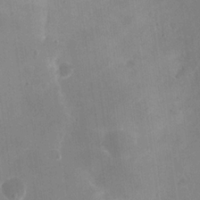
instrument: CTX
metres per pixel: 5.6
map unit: eHh
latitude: 20.3656
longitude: -66.1766
